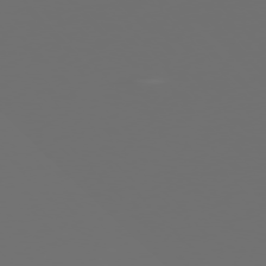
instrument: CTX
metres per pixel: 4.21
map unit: Ap
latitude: -76.3495
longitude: -62.7624
